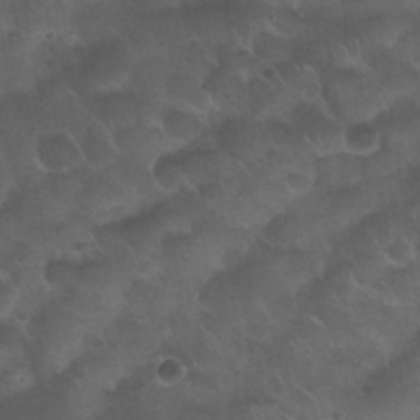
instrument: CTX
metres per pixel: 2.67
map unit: Nhu
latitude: 25.9717
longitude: -52.0255
